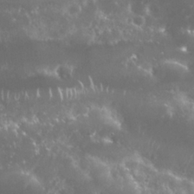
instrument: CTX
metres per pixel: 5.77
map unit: Nhu
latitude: 25.9906
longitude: -60.5357
